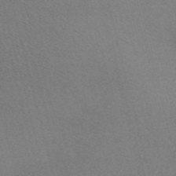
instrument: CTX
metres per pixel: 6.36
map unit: Nve
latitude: -56.5574
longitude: 60.5952
